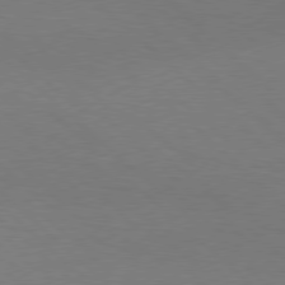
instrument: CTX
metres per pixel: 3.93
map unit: Hpe
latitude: 77.8961
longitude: -150.1577
